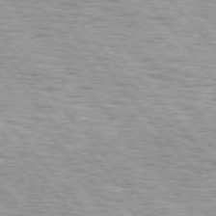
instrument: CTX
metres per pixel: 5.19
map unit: lApd
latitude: 75.6127
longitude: -82.3467
